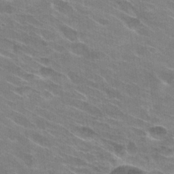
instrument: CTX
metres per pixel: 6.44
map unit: Hto
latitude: 29.6127
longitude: -42.9703
